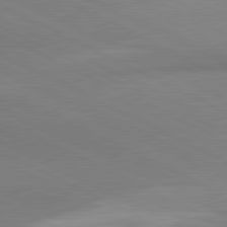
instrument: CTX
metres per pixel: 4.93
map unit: lApd
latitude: 81.1025
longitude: 162.2928
